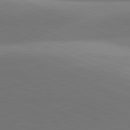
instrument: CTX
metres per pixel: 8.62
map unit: lApd
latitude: 81.7072
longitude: 143.5210
